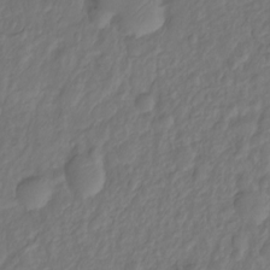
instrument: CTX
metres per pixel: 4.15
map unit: Ht
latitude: -9.9745
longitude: -35.8961
